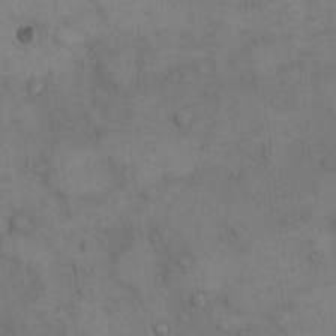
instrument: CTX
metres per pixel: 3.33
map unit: eHh
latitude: 15.5372
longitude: -66.7435
